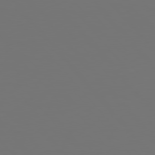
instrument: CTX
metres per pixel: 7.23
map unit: Hpe
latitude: 77.0269
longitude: -165.8016
